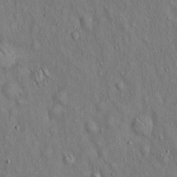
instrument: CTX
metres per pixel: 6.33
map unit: Hto
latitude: 14.8002
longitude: -58.4979
